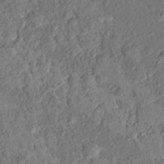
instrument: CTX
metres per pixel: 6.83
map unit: Hto
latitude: 15.1215
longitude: -30.1200
